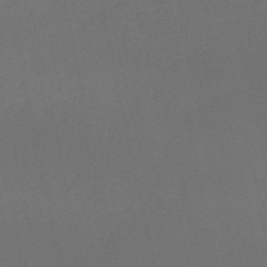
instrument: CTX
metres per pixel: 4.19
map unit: HNb
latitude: -53.2565
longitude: -42.3089
